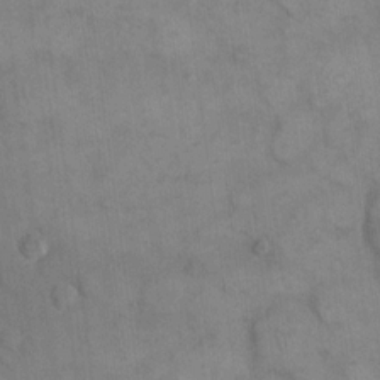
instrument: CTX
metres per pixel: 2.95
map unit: eHh
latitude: 15.2159
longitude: -66.9513
